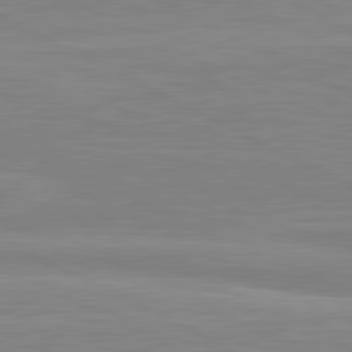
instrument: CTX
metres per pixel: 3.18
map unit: lApd
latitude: 81.0080
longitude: 170.5196
